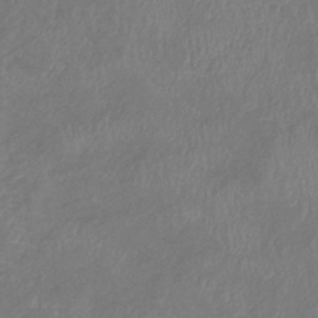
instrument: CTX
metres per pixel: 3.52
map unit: eHb
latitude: -38.9164
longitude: 75.7478
